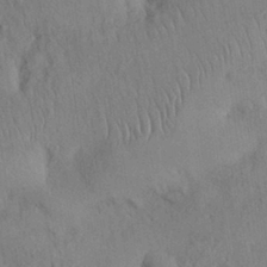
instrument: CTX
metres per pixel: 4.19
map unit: Nhu
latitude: 27.3671
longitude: -69.8017
